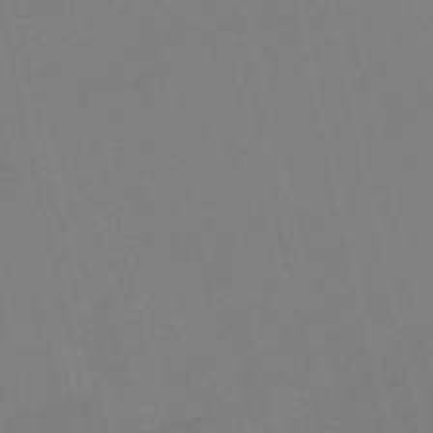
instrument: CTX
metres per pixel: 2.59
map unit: Nve
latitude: -58.2550
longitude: 50.7274
